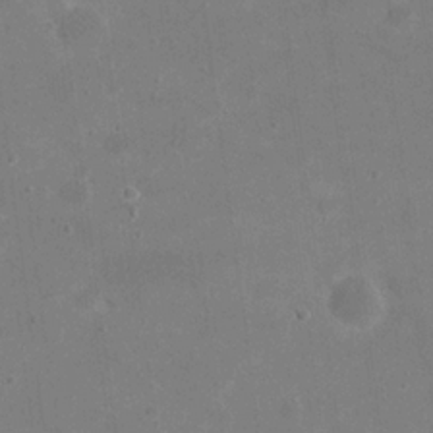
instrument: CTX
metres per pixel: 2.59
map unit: eHh
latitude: 20.1956
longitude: -66.1199
